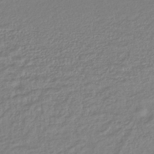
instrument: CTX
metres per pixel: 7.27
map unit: lHb
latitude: -42.6896
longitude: 69.4076
